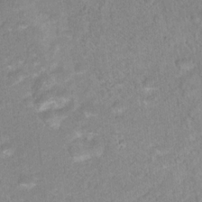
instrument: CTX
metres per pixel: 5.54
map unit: Nhu
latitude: 17.5182
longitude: -34.2333
